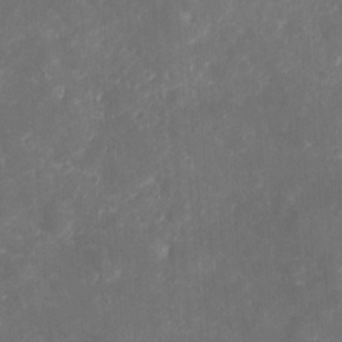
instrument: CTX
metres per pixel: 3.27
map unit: eHh
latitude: 4.8569
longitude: -70.3845
